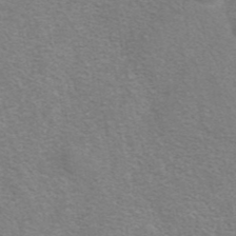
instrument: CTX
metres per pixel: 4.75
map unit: eAb
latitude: 41.4615
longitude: 105.8611
